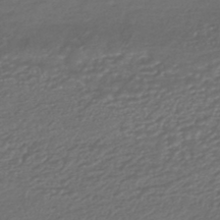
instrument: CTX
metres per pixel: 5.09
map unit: HNhu
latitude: -44.8786
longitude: 95.1998
